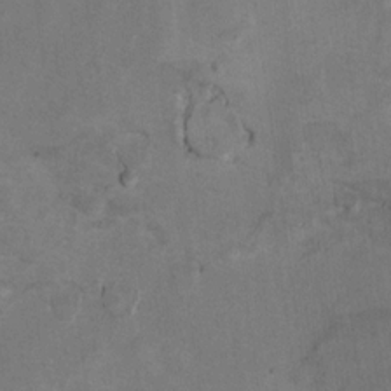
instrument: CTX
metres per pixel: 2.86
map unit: Ht
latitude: 9.7072
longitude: -32.2334
